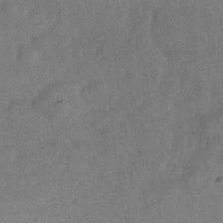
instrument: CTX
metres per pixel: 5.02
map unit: Nhe
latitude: -36.6707
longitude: -176.8947
